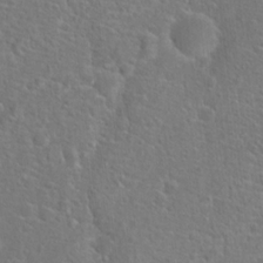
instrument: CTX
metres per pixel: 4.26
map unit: Hto
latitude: 17.6127
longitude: -42.3089
